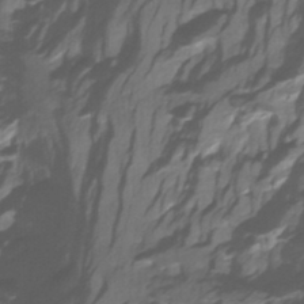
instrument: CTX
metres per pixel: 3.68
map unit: Htu
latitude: -3.9367
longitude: -71.8205
